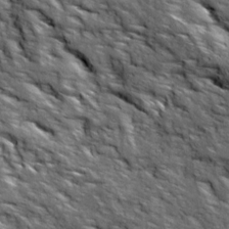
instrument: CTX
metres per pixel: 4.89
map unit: Ave
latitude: 19.2159
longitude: -135.5371
